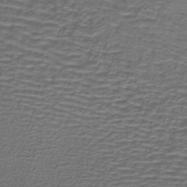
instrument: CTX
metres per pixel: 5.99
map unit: lHb
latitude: -39.7667
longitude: 58.9919
